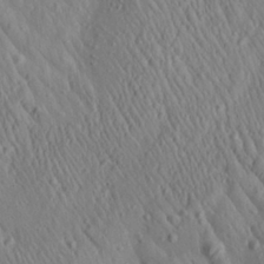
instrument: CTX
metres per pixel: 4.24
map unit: Aa
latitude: 27.3482
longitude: -141.2159
